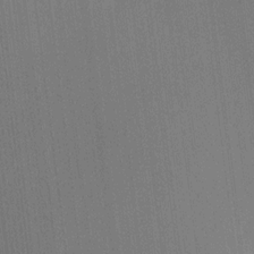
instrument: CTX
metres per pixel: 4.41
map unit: HNhu
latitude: 8.9136
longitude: 15.8612
